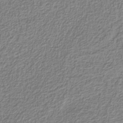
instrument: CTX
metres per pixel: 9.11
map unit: eAb
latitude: -38.8786
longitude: 52.2928
